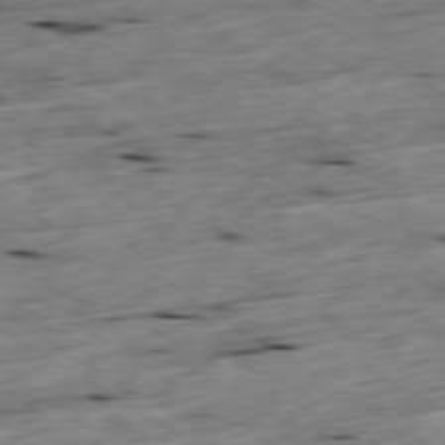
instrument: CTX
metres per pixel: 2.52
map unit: Ap
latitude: -79.5399
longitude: -88.9703
